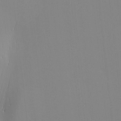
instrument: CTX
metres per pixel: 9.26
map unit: Ave
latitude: 2.9891
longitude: -113.0080
